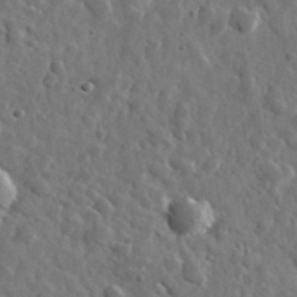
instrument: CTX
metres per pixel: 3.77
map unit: lHvf
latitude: 35.3292
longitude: -88.1767
